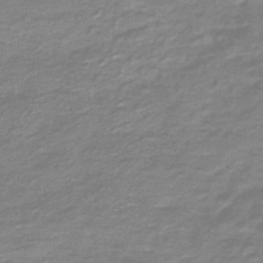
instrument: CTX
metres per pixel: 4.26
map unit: HNb
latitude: -46.1228
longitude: 52.8785
